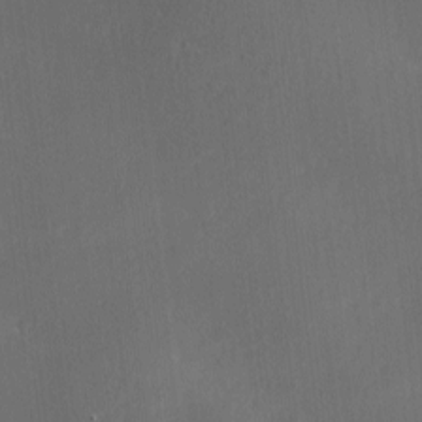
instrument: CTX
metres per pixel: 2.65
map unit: Ave
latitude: 0.0444
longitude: -113.6883
